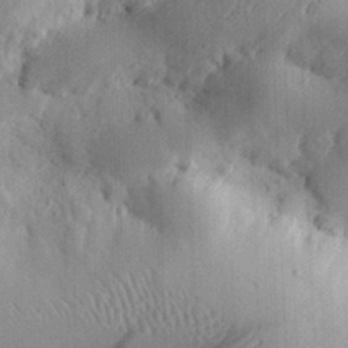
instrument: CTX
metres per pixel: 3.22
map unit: eHh
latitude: 29.4426
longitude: -80.3845
